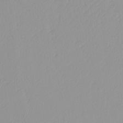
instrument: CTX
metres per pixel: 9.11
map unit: HNhu
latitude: -4.9541
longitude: 14.2173
